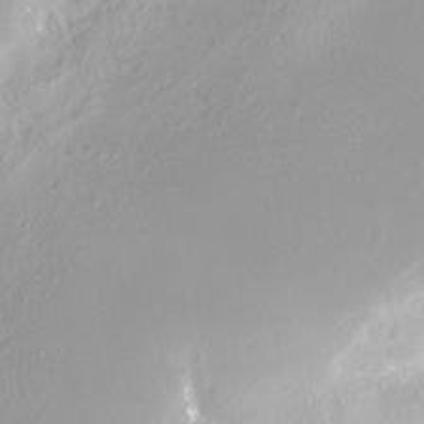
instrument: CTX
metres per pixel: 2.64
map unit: Nhe
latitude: -28.4629
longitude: -109.8205
